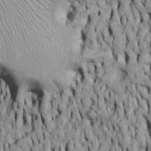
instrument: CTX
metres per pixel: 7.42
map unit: Htu
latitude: -6.5385
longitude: 155.4832
